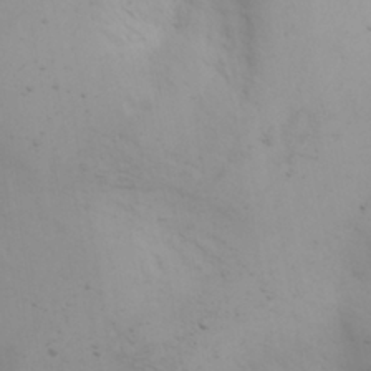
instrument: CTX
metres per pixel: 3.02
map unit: Aa
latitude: -3.2186
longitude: -73.4427
